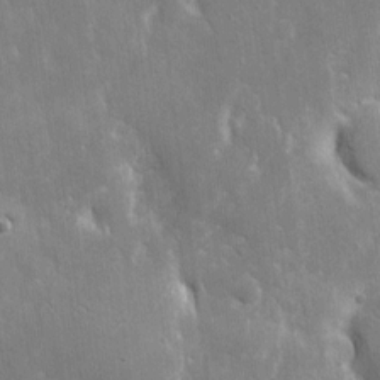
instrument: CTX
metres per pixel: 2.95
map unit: eHh
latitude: 5.9906
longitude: -69.8961
